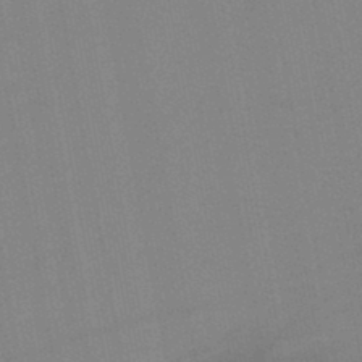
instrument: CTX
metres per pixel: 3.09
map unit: lHb
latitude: -44.7085
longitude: 63.4643
